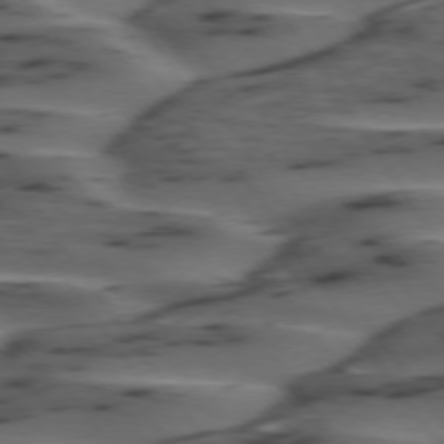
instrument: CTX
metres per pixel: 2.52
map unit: lApd
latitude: 75.0836
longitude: -70.2333
